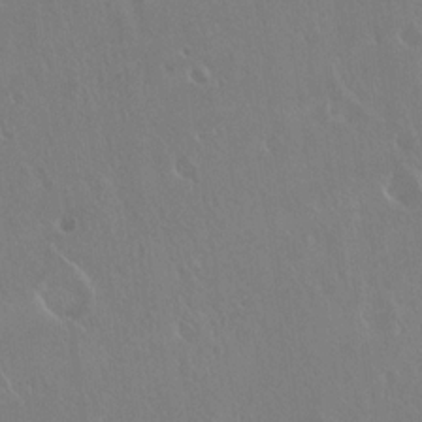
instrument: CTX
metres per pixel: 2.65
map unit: Hto
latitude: 18.0822
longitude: -58.1956
